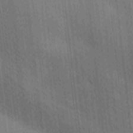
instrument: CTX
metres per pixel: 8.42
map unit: Ave
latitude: -9.2376
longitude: -123.2348
